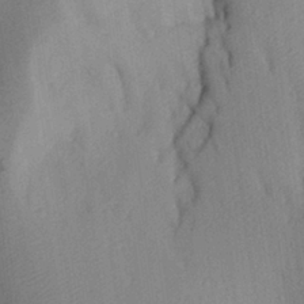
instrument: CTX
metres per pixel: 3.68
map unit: Aa
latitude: 27.6883
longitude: -146.4979
